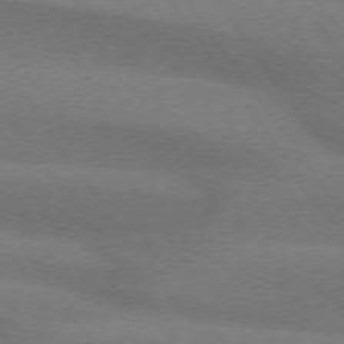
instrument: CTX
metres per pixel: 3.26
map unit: lApd
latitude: 74.1956
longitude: -63.7072
